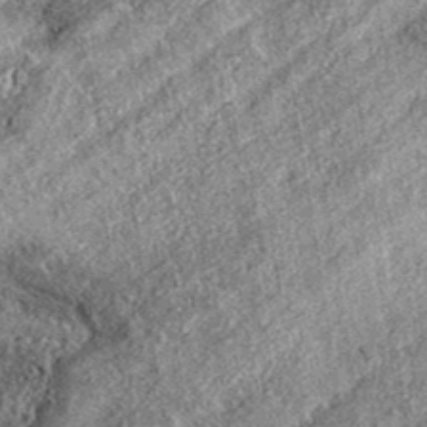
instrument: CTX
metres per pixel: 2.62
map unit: eAb
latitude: 37.7072
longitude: 108.0850
